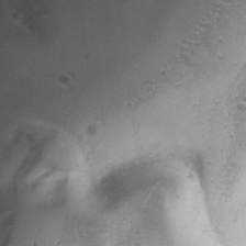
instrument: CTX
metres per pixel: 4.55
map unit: Ave
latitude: -7.8611
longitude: -119.7260
